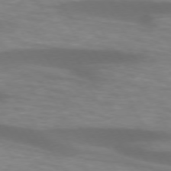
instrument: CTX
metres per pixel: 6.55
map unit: lApd
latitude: 74.3467
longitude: -53.8395
